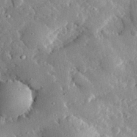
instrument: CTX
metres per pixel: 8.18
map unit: lHvf
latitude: 32.8002
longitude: -84.5924
